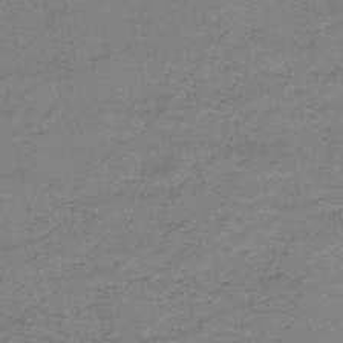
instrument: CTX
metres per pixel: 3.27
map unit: HNb
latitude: -46.9730
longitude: -36.4790
